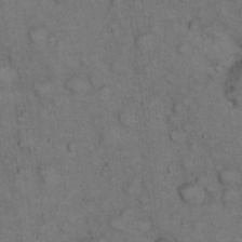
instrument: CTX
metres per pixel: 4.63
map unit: eHh
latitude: 22.7246
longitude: -60.2711
